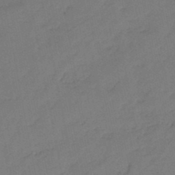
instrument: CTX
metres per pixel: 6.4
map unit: eHb
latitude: -46.9164
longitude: 81.0676
